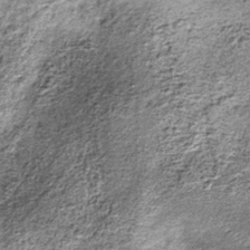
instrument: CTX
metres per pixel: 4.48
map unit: lHb
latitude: -36.1605
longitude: 67.9745
